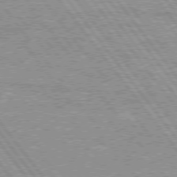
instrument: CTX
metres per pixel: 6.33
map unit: Hpe
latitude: 75.8017
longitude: -156.1577
